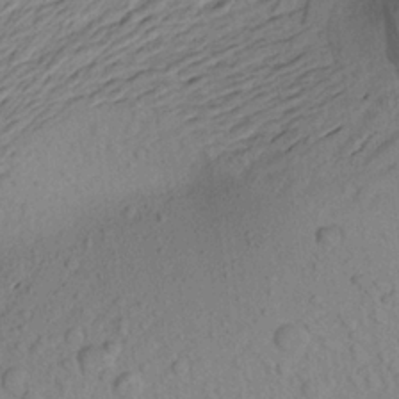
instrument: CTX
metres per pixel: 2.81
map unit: Aa
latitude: 22.3089
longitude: -143.3860
